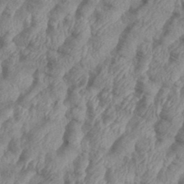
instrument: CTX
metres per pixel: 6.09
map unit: eHh
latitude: 36.1767
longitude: -137.3482
